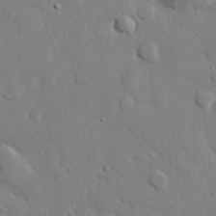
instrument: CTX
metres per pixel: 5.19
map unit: eHh
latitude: 28.3089
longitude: -81.3482
